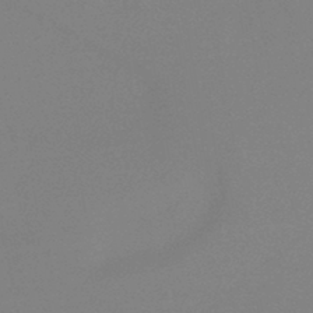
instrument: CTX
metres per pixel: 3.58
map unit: HNb
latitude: -43.9367
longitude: -40.2333
